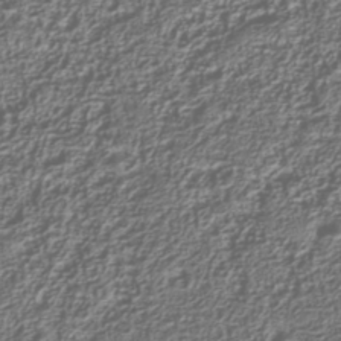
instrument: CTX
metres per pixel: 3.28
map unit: Nhu
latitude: -39.6344
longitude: -84.8569
